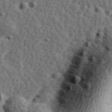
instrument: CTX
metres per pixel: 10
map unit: Hve
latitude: 23.9906
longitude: -97.4804
